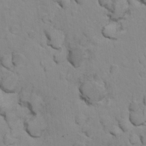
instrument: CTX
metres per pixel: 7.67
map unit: Nhu
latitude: 16.6491
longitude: -33.2348
